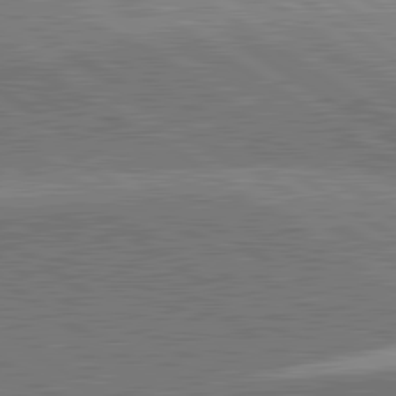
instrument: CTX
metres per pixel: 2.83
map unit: lApd
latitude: 81.8394
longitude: 140.7085
